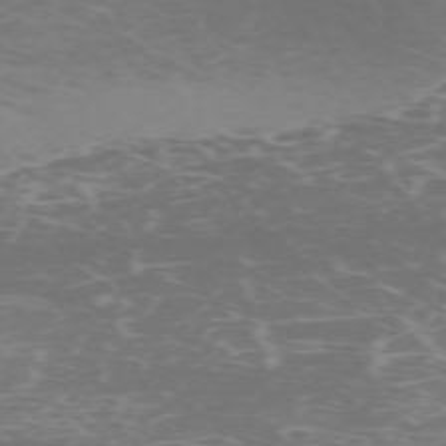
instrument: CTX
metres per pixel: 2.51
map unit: Hpe
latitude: -72.1606
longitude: 8.0094
